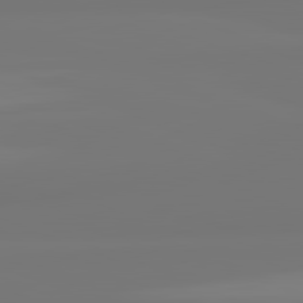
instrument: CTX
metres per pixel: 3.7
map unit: lApd
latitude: 82.0255
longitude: -177.0080
